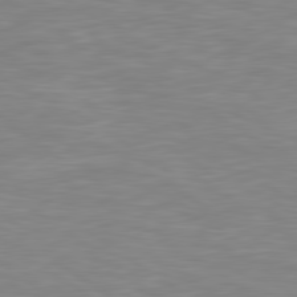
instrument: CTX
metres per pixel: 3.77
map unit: lApd
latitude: 79.6505
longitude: -127.2726
